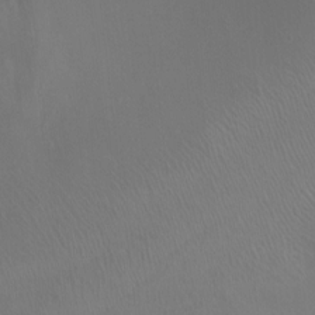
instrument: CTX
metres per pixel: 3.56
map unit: Ht
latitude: -1.0109
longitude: -16.5357
